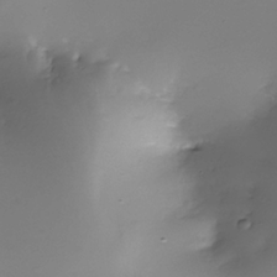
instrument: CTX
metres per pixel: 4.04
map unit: Nhe
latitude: -35.4454
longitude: -117.4993
